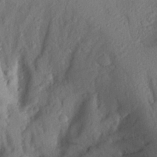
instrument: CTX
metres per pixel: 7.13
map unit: Aa
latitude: 25.8583
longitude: -146.4412
